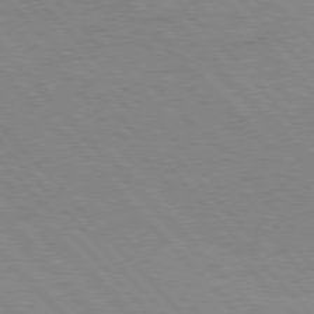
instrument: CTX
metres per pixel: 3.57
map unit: Hpe
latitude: 76.9136
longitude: -154.1200
